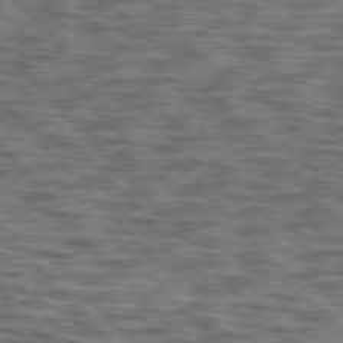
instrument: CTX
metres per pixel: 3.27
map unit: lApd
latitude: 76.4601
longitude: -70.4790
